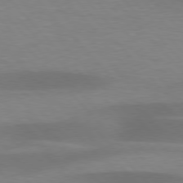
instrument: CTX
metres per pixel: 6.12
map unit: lApd
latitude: 76.9324
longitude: -58.9325
